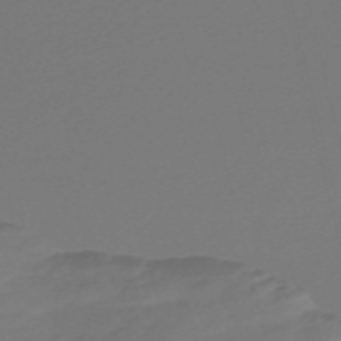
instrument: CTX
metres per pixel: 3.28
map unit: Nve
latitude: -58.1416
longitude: 65.9367
